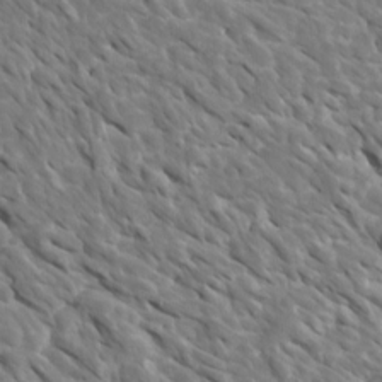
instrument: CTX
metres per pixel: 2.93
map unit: Htu
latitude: 1.6505
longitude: 142.8596
